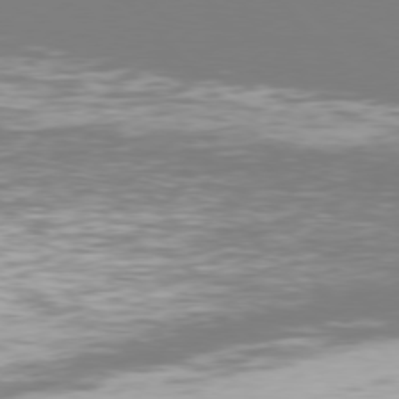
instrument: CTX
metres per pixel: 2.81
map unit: Hpe
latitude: 77.1970
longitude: -169.8772
